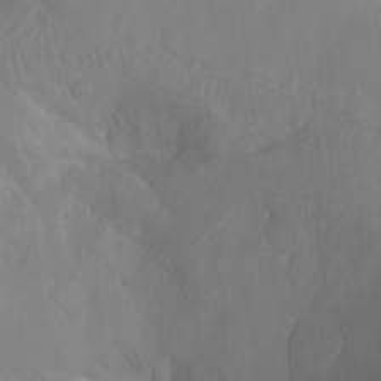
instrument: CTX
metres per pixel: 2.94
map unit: Aa
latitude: -12.9164
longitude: -67.8961
